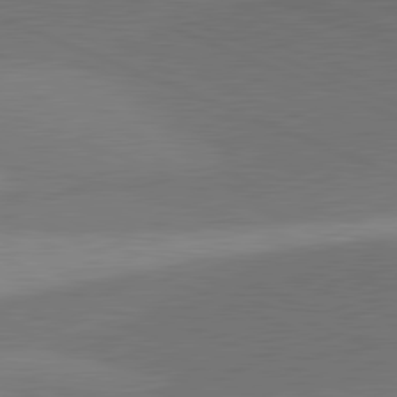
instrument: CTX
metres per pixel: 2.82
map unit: lApd
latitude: 81.5371
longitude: 137.3131
